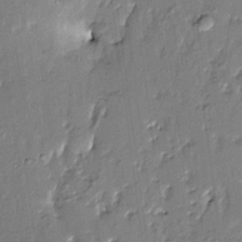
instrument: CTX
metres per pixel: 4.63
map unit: HNhu
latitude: 4.4790
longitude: 8.5007
